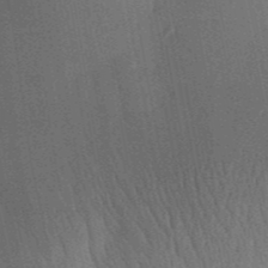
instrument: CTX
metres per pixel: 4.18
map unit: Aa
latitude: 30.3657
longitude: -141.7827
